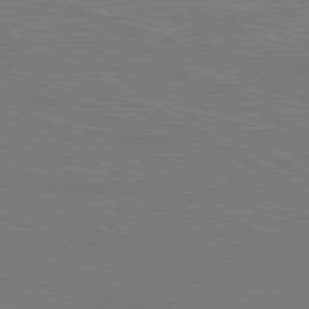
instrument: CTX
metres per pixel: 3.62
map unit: Ap
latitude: -80.4251
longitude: -59.8205
